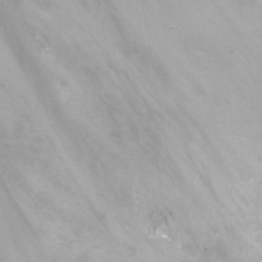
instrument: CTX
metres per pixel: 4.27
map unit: Nhu
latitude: -12.6708
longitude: -73.4994
